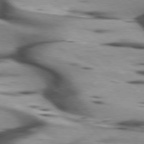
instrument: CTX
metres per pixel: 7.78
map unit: lApd
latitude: 75.7828
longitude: -64.3278
